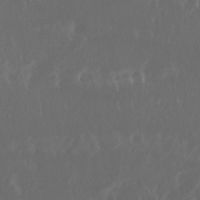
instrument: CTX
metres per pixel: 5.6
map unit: Nhu
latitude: 29.7638
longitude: -58.0444
